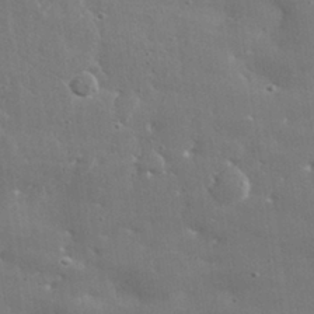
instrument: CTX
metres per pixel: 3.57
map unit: lHvf
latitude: 30.9514
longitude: -89.2726
